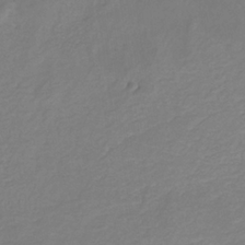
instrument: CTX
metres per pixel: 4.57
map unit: HNb
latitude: -32.6897
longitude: 55.8800
